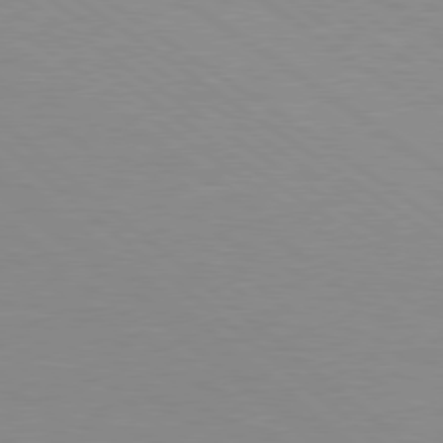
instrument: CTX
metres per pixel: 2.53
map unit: Hpe
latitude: 78.8002
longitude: -123.0458
